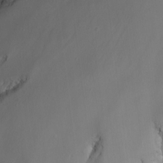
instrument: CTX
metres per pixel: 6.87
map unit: Nhu
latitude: -13.4455
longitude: -63.2915
